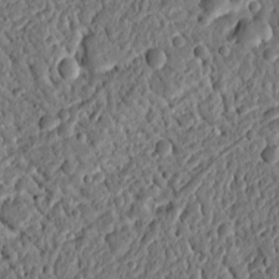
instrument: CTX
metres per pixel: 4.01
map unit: Ht
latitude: 11.6505
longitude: -75.6694
